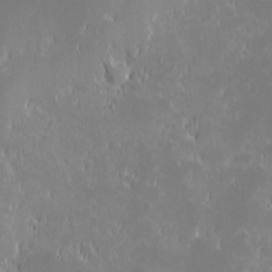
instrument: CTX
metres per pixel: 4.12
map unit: eHh
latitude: -1.9179
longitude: -84.2145
